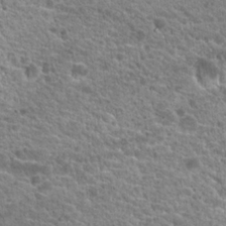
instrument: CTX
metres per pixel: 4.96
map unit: Hto
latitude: 19.9717
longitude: -33.9150
